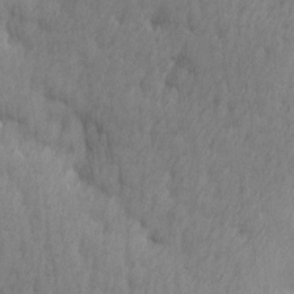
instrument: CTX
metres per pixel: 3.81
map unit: Ave
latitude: 13.4616
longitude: -106.1956
